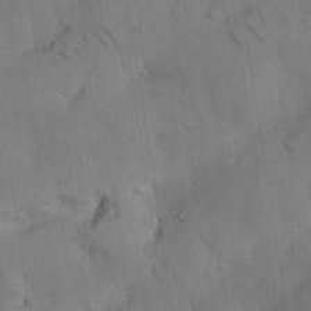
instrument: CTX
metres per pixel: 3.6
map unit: Nhu
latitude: 26.2901
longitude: -71.9528
